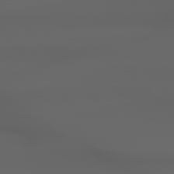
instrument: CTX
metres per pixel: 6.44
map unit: Hpe
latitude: 77.9150
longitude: -165.7072
